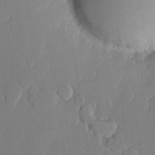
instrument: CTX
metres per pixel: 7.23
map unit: lHvf
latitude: 20.9514
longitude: 146.2928
